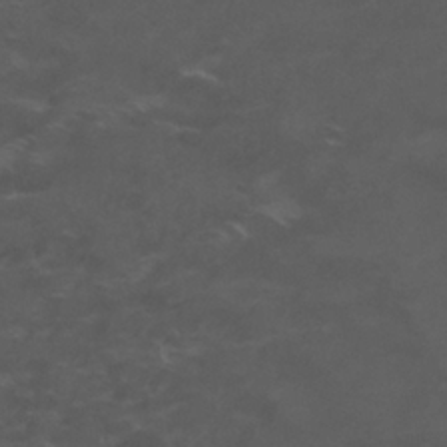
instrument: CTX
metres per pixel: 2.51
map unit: Nhu
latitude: 26.2901
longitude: -53.2348
